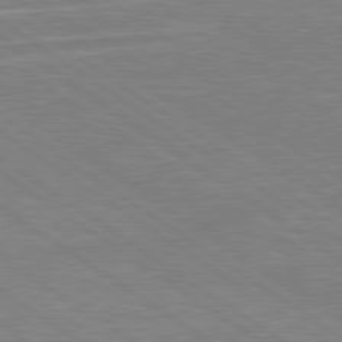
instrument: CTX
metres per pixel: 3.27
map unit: Hpe
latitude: 79.1403
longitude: -122.6490
